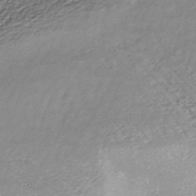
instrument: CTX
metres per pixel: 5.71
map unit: ANa
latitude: -42.9541
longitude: 109.1242
